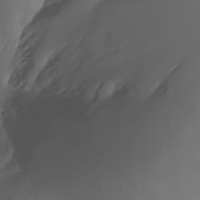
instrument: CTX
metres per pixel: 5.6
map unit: Nhu
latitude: -7.5399
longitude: -82.3467
